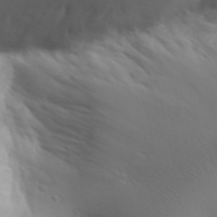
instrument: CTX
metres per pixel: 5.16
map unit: Aa
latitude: 32.6302
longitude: -143.7828
